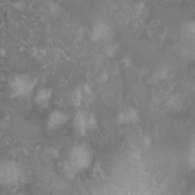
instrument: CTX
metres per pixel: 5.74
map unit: Nhu
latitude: 2.8191
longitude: -24.6868
